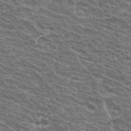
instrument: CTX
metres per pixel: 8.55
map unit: Hto
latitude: 31.8962
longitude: -41.7071
